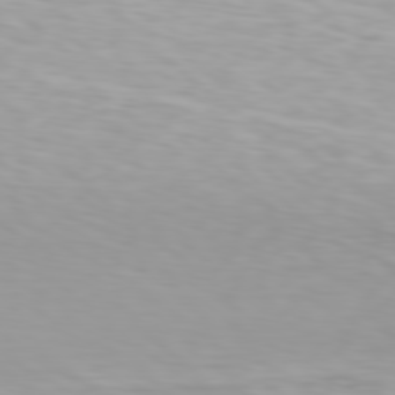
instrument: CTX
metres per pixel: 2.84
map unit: Hpe
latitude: 78.0633
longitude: -135.9150
